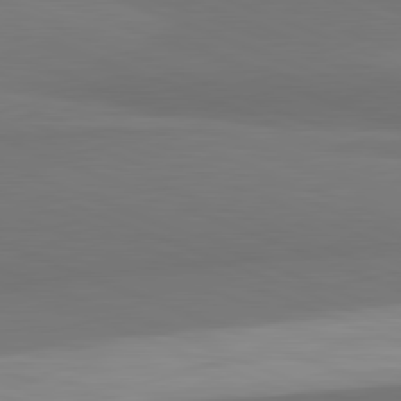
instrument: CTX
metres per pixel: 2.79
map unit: lApd
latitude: 82.0444
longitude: 176.7274
